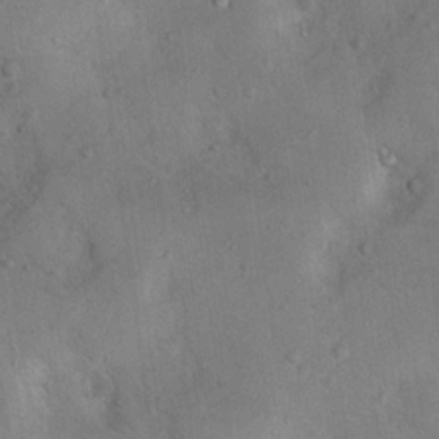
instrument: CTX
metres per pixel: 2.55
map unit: Nhu
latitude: 13.2915
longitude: -27.6316
